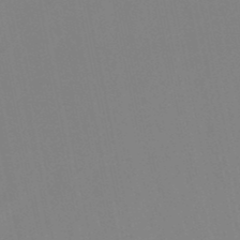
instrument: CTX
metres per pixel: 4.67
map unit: lHb
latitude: -49.1431
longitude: 70.1984
